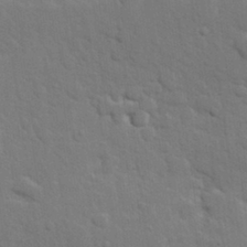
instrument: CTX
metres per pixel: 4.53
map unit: Hve
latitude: 24.5545
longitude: 150.2739
